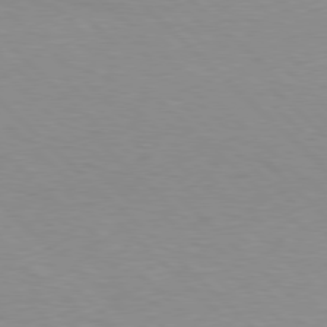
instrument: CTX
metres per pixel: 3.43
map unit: Hpe
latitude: 77.7071
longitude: -149.7828
